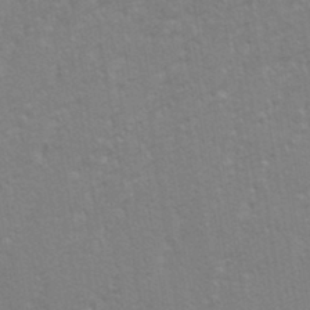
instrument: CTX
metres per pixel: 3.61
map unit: eHh
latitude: 34.3467
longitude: -133.2726
